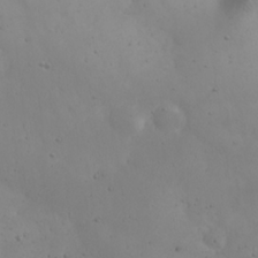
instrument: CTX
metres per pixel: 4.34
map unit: eHh
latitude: 24.7813
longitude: -64.2900
